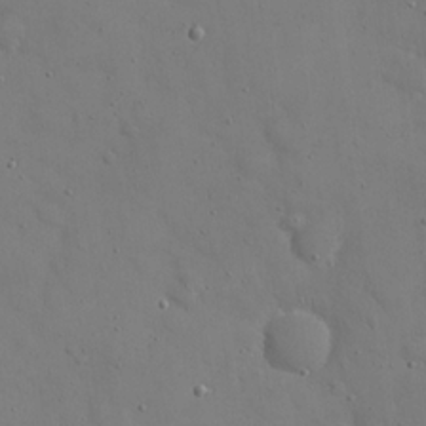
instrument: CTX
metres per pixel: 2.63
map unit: eHh
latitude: 21.5938
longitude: -62.9325
